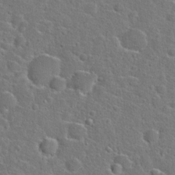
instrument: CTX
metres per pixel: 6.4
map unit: Hto
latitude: 23.7261
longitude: -46.4601
